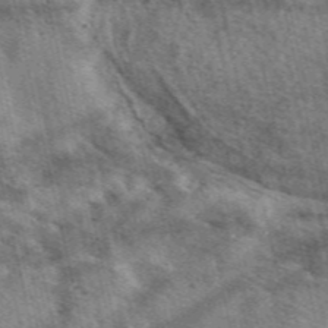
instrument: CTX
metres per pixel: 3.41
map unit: eAb
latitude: 49.8394
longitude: 113.8800
